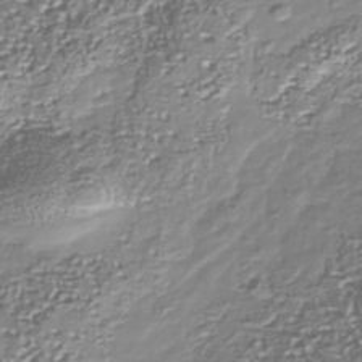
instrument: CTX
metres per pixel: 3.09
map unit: Nhu
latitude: -40.4818
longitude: -82.6490
